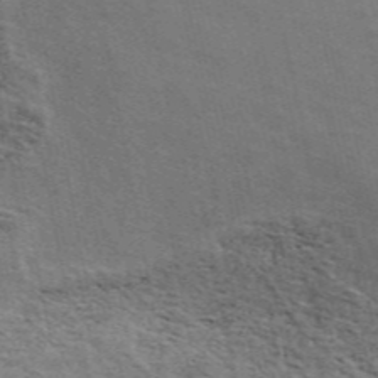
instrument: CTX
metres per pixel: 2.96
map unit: ANa
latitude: 49.5182
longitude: -75.5182
